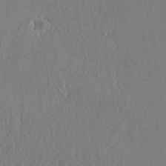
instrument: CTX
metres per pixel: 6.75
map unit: eHh
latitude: 33.0836
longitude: -132.3845
